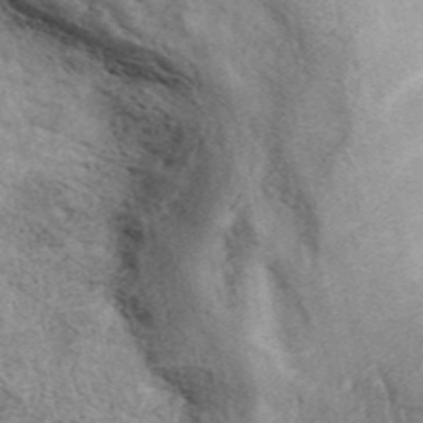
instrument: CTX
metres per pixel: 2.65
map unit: ANa
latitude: 45.4615
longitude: 44.9920
